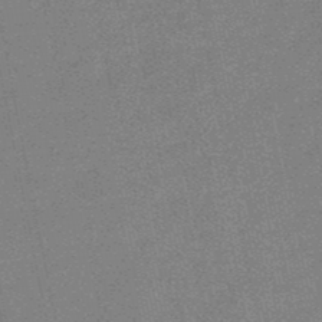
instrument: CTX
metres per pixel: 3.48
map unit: lHb
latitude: -48.5385
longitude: 79.2942
